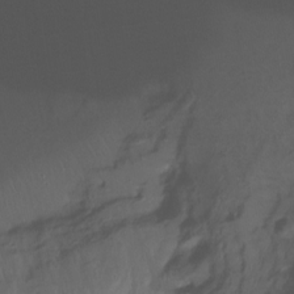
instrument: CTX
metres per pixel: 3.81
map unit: Ht
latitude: -14.6141
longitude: -56.9891
